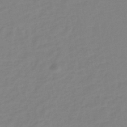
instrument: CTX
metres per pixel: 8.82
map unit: eHh
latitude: -42.4251
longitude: -32.5168
